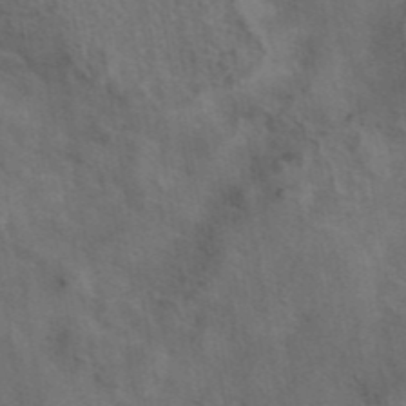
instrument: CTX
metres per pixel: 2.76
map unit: eAb
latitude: 42.5546
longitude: 108.3306
